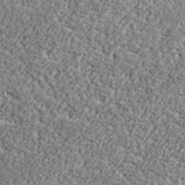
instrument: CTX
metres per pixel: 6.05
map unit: lHvf
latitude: 37.7828
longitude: -91.7261
